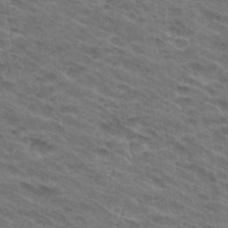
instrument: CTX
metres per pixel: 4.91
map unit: Hto
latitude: 32.0822
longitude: -46.8947
